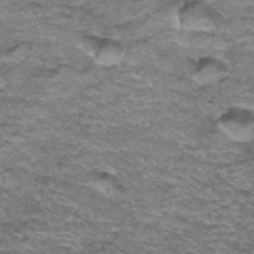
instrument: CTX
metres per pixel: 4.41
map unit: Hto
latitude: 37.1214
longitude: -42.8569
